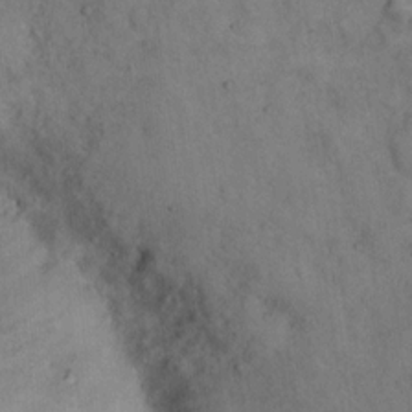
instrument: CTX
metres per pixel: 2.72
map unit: Hto
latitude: 15.6694
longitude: -61.8961
